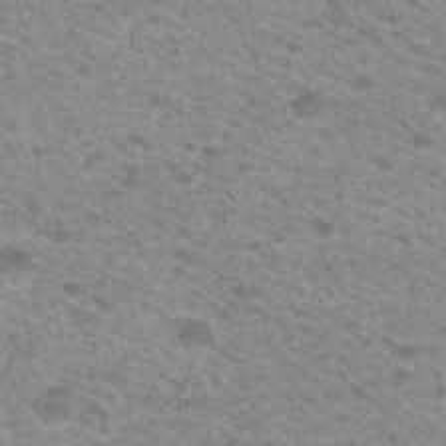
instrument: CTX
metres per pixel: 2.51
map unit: Hto
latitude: 21.5560
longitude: -37.7072
